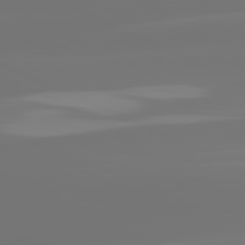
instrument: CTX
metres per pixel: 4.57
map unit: lApd
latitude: 81.5560
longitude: -148.3089
